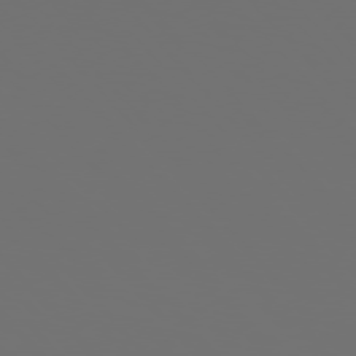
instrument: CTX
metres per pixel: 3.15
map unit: Hpe
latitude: 76.3089
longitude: -141.8772
